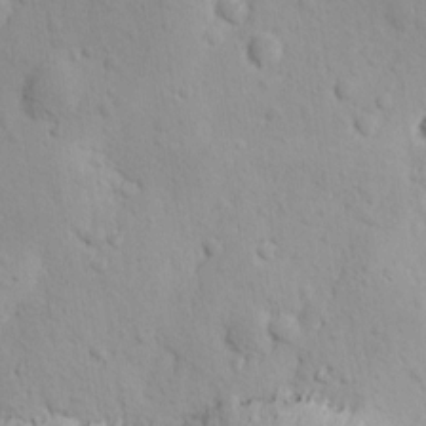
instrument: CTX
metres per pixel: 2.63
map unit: Ave
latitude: -10.4629
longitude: -121.3671
